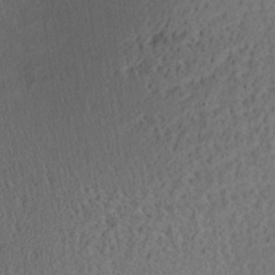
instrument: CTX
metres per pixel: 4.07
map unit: Aa
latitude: 27.5560
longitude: -137.8206
